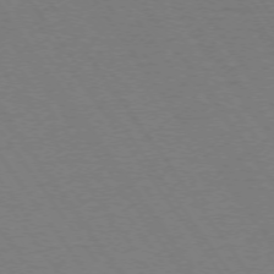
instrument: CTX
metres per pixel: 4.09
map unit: Ap
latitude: -74.4440
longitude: -77.9528
